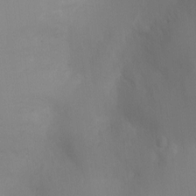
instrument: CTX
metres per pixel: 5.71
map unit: Ht
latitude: -5.0108
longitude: -25.1781
